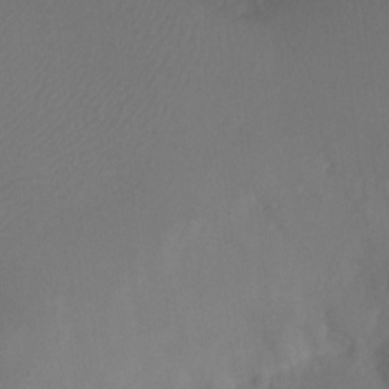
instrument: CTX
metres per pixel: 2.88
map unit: Ht
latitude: -10.7841
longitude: -34.3656
